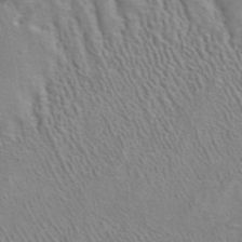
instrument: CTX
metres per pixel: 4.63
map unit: ANa
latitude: 40.8380
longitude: 29.1998
